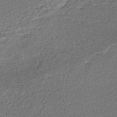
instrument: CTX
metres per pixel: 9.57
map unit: HNhu
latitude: -46.5007
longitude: 102.1417
